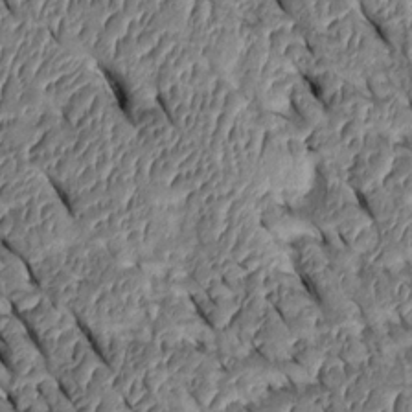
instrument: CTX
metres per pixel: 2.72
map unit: Htu
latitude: 0.8758
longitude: 148.4062
